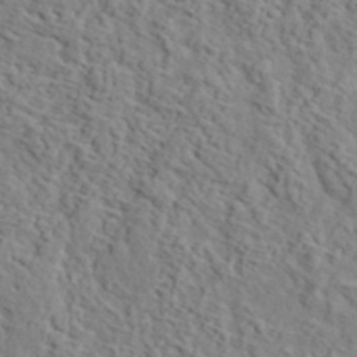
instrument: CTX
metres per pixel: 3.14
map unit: lHvf
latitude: 36.8569
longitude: -87.4615
